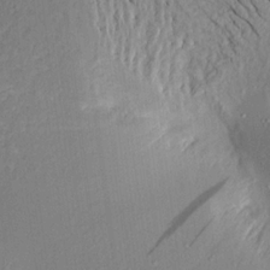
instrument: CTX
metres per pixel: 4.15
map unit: Aa
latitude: 17.3482
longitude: -148.6113
